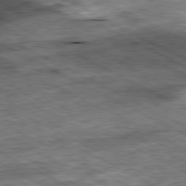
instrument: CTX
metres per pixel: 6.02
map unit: Ap
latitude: -81.0109
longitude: -89.0459
